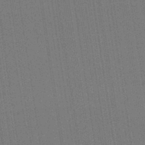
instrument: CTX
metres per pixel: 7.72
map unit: HNb
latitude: -44.1417
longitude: -41.1025
